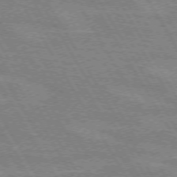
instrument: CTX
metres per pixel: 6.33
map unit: lApd
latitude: 72.1578
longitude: -55.9906
